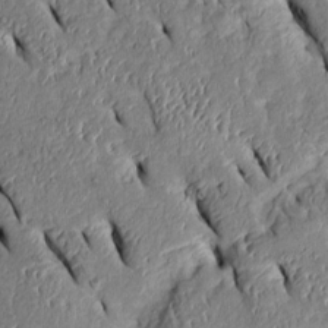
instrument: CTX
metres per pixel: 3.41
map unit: Htu
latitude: 1.1781
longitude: 149.0865
